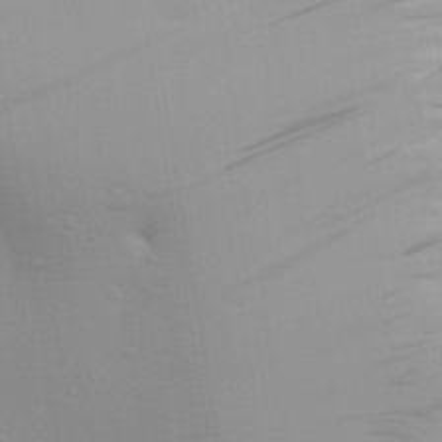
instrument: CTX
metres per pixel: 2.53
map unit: Aa
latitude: 29.6316
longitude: -139.4048
